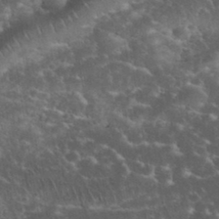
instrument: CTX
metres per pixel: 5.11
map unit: eHh
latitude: 34.7435
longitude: -65.3104
